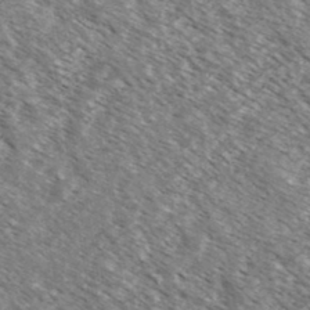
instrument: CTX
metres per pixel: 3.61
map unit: Ave
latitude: 37.7072
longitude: -109.8016
